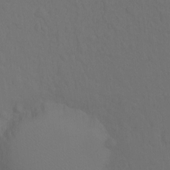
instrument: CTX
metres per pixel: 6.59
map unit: Hto
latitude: -10.3306
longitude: -37.3482
